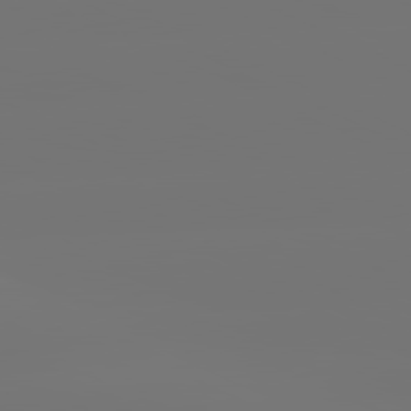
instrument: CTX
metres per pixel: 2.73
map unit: lApd
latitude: 81.1970
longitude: -152.4034
